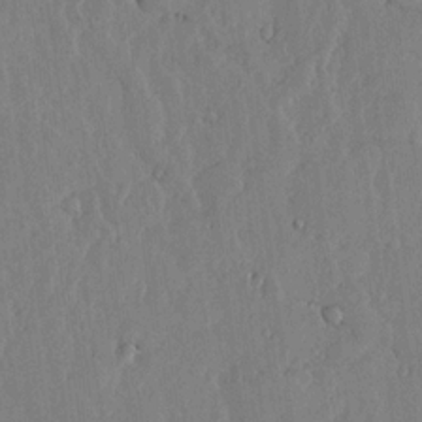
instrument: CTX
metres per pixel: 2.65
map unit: lHvf
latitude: 18.9136
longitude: -116.1011
